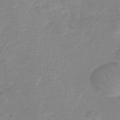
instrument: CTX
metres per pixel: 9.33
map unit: eHb
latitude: -36.4440
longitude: 73.5588
